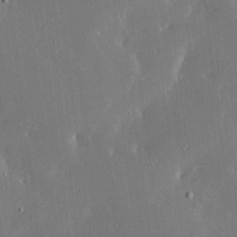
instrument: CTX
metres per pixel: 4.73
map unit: Ave
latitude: 17.7261
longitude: -139.8016
